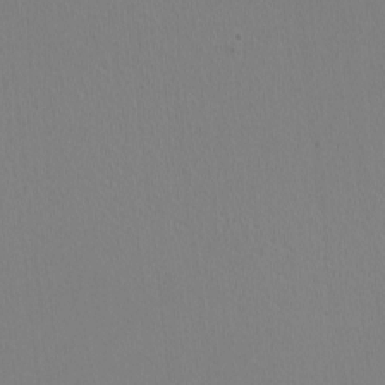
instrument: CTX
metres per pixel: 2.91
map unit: HNhu
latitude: -1.9556
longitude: -0.8002
